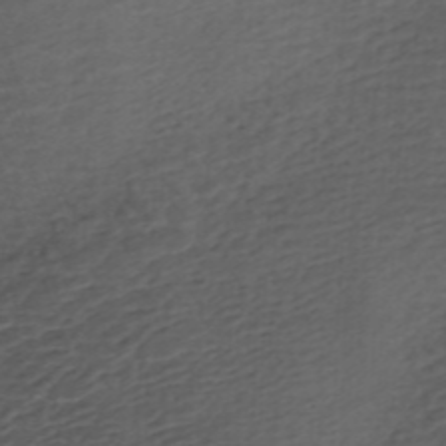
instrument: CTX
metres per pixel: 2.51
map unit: ANa
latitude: -44.8975
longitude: 105.1620
